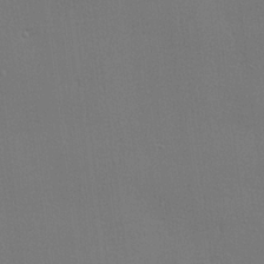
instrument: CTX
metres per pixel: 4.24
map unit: lHvf
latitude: 23.5371
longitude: 141.2943
